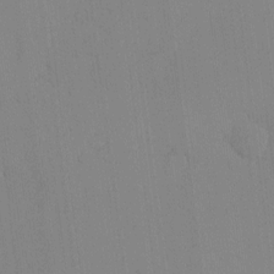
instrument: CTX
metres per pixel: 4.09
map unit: eHh
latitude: -3.9178
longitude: 16.6519
